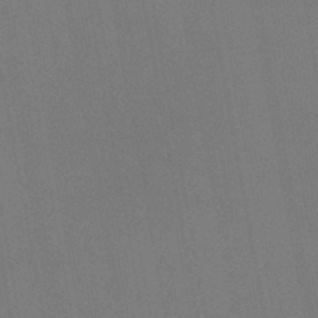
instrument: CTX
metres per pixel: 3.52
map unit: HNb
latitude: -44.6707
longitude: -44.5923
